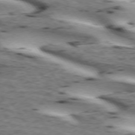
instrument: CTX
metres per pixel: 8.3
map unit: lApd
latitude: 73.0270
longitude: -53.8584
